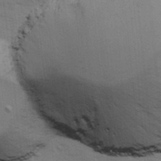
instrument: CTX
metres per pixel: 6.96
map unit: Ave
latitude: 13.8017
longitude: -102.5546
